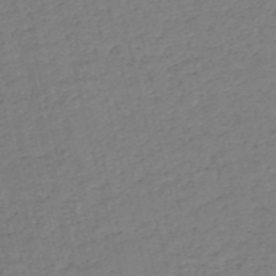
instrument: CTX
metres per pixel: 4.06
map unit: HNb
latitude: -53.8800
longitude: -39.6127
